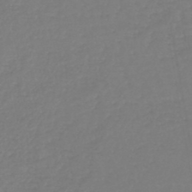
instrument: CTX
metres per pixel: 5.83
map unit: lHb
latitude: -44.6330
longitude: 59.8422
